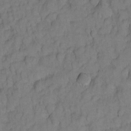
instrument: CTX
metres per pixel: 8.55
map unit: Hto
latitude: 5.2159
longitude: -31.7450
